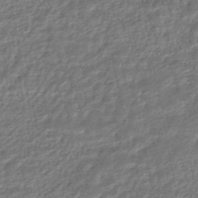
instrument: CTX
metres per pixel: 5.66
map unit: HNhu
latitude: -46.6329
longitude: 102.1417
